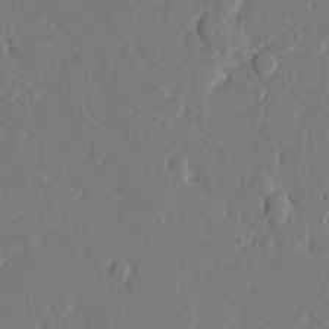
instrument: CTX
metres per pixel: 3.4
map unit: Ave
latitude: 16.1956
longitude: -140.3656
